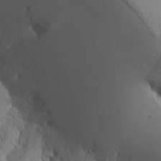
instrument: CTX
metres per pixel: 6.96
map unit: Aa
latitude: 15.4049
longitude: -142.8380
